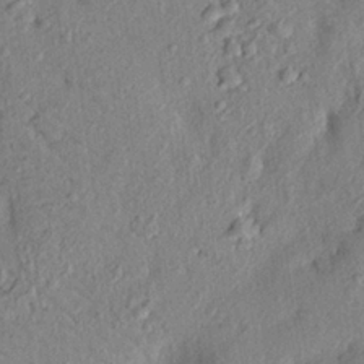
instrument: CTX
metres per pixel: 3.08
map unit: eHh
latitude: 24.8002
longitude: -78.8758
